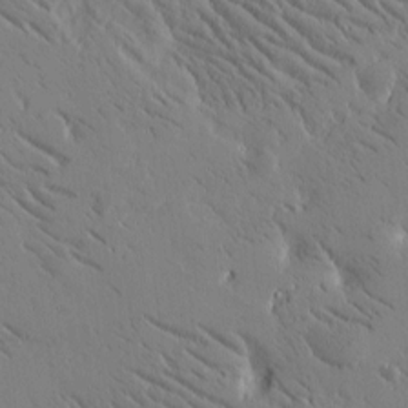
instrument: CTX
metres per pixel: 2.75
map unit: Htu
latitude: -2.0661
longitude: 175.5777
